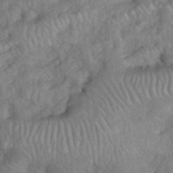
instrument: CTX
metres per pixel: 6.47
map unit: eHh
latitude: 39.4048
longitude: -56.3089
